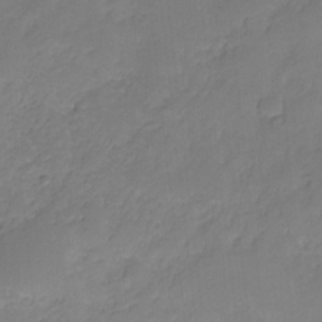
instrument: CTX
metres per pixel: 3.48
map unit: HNhu
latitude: -27.2942
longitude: 75.1809
